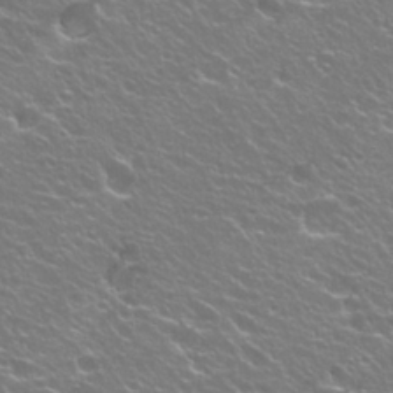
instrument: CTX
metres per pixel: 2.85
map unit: Hto
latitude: 23.5749
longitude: -31.6505
